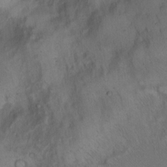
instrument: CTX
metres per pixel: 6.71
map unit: Hto
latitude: 13.0837
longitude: -57.4426
